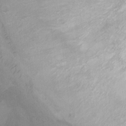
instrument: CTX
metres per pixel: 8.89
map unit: Ht
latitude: 3.7827
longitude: -29.1025
